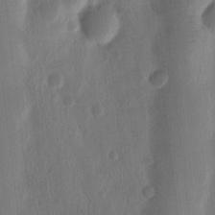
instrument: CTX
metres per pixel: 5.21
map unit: Ht
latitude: 10.6869
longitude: -75.2348
